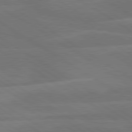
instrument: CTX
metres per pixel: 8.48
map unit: lApd
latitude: 79.8961
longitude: -125.8583
